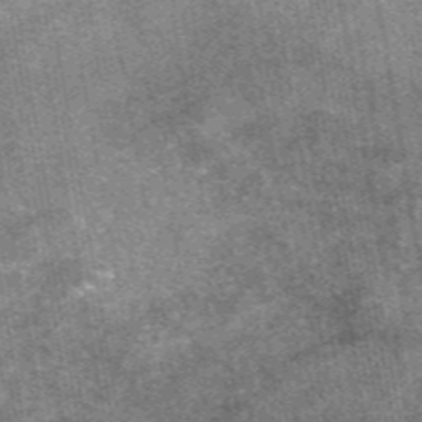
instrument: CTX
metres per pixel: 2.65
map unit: eAb
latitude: 47.5371
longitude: 122.5952
